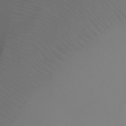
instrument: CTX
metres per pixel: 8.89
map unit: Ht
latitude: -7.4454
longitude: -31.8773
